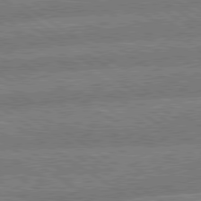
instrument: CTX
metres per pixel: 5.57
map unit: lApd
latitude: 79.6316
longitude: -161.6694
